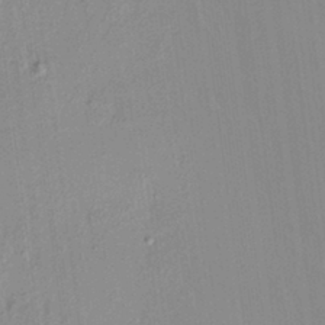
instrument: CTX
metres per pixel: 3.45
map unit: HNhu
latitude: 7.5371
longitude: 13.8611
